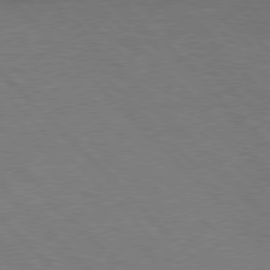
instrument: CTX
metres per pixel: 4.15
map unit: Hpe
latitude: 76.7435
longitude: -156.2900
